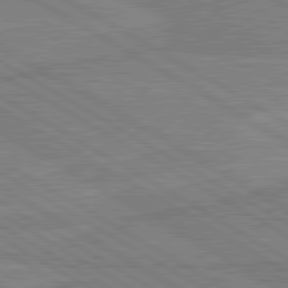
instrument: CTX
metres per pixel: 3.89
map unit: lApd
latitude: 80.4790
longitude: 169.2376
